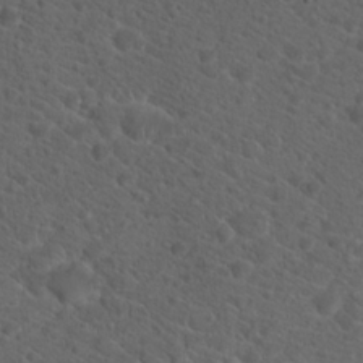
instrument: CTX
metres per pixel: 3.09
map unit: Hto
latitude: 19.7449
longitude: -39.5749
